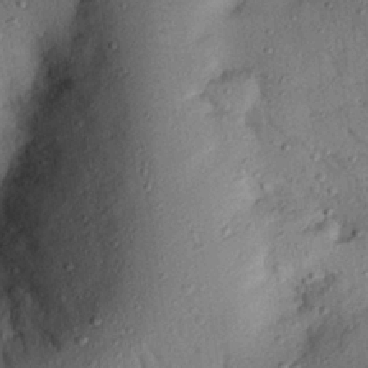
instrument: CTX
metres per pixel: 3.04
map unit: eHh
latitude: 26.1200
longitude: -75.6883
